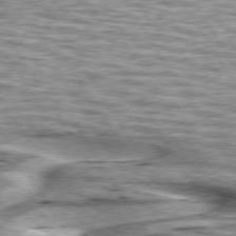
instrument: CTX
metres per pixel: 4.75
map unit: lApd
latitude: 75.9339
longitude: -59.5749
